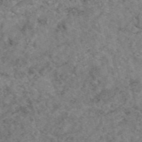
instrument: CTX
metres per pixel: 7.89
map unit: eAb
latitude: 47.6127
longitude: 112.8030
